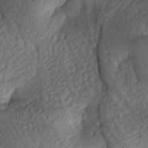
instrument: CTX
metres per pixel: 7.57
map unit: lAa
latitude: -7.2754
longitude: -126.6680
